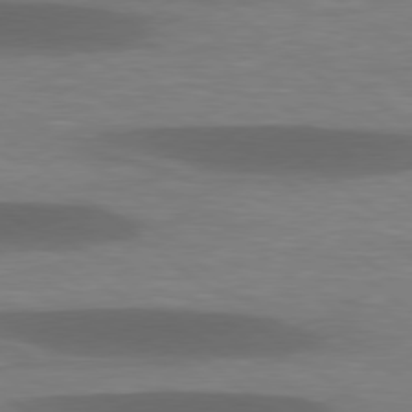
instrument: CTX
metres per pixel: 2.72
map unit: lApd
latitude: 78.6302
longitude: -48.3278
